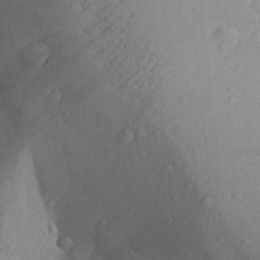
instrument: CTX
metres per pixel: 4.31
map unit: Aa
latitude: 28.5734
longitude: -132.0822
